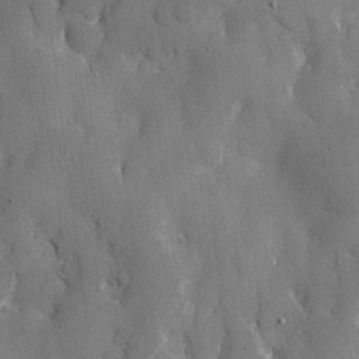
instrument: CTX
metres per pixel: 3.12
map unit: eHh
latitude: 10.5168
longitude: -69.6694
